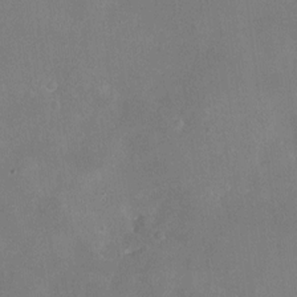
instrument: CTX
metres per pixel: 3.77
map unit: HNhu
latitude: 5.5560
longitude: 3.3509
